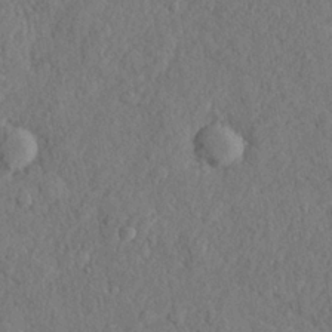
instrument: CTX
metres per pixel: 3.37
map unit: lHvf
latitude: 22.5168
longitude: 143.8422
